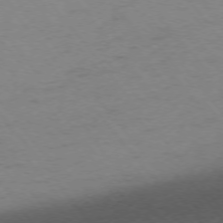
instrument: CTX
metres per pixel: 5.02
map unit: Ap
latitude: -75.4266
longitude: -70.7813
